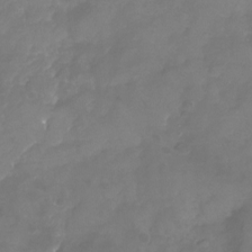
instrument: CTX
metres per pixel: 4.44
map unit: Nhu
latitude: -24.4251
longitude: -57.0458
